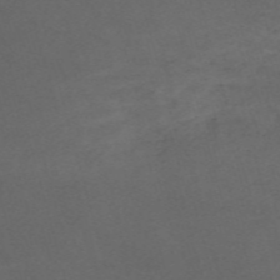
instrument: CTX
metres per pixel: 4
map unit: Nve
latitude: -58.9163
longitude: 59.5399
